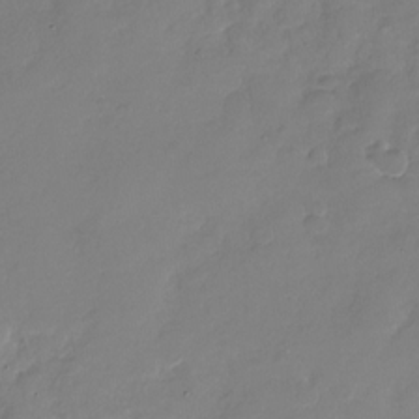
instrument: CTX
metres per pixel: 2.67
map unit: Nhu
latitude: -29.0487
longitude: -61.1781
